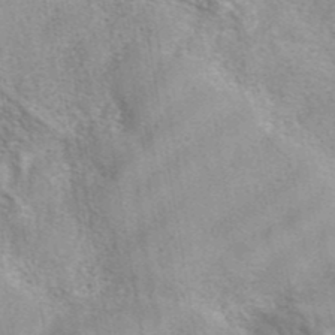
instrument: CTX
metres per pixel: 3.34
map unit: eAb
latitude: 41.7638
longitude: 107.5966
